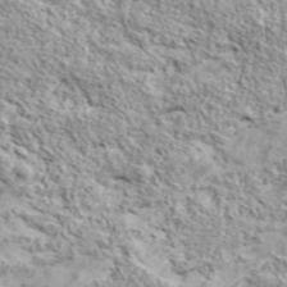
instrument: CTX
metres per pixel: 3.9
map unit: eHh
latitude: 43.1403
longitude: -88.5546
